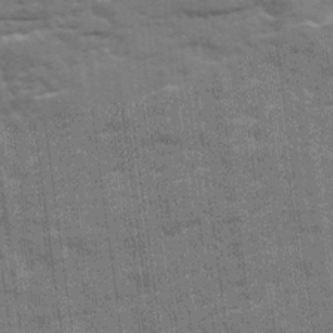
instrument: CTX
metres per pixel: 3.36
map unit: Ave
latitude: 20.1956
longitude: -129.9339
